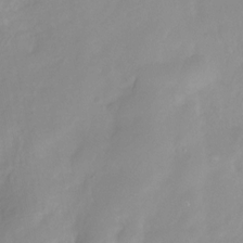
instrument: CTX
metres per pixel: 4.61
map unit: Nhe
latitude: -28.6141
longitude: -109.6127
